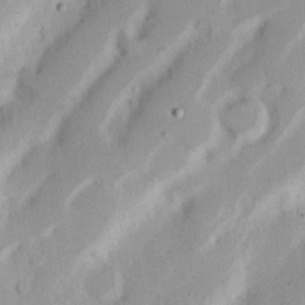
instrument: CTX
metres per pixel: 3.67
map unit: Nhu
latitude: 17.4804
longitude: -73.8962
